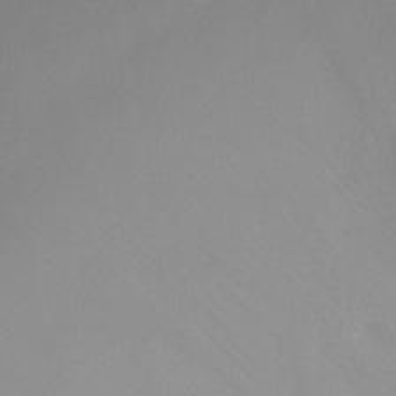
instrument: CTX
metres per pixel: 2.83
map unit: Ht
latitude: -14.9920
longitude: -49.3671
